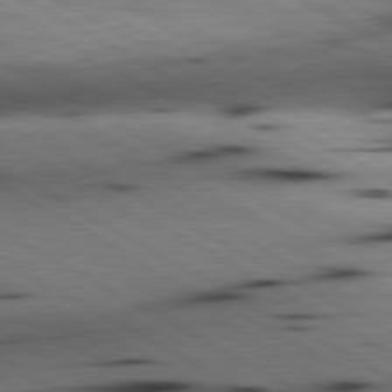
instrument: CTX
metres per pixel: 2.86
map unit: lApd
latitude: 80.4601
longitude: 162.5196
